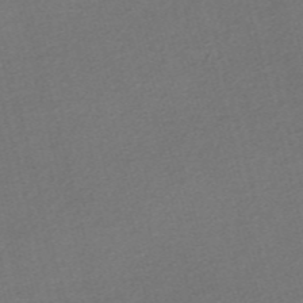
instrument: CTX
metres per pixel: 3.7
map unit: Nve
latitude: -56.9353
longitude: 60.9353
